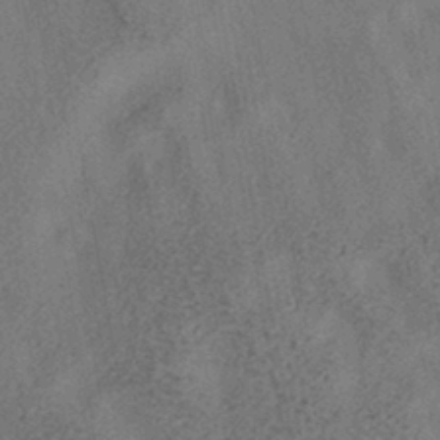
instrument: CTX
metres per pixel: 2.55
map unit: HNhu
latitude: -39.7856
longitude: 102.4440
